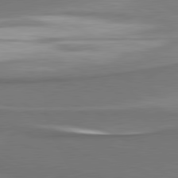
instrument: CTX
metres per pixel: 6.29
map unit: lApd
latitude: 81.0080
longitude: 176.2928
